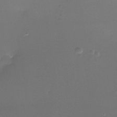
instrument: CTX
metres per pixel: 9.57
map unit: Nhe
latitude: -35.5966
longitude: -117.7828
